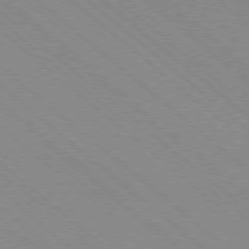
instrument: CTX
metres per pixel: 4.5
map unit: Ap
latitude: -78.5384
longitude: -65.5371
